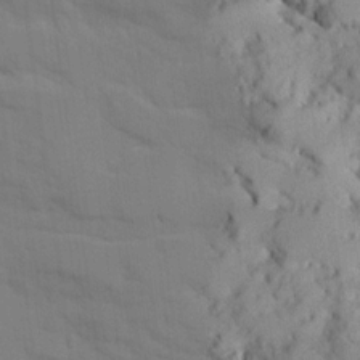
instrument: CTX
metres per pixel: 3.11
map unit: Ave
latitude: 18.5356
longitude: -129.0836
